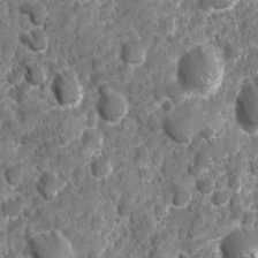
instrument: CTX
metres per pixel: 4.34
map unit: Ave
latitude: -10.6141
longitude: -119.6316
